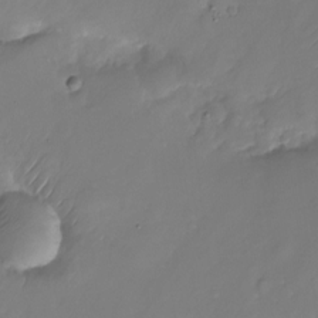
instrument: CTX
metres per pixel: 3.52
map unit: Nhu
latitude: -22.4818
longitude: -71.9528
